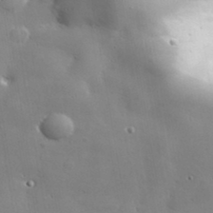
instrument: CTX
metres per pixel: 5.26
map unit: lHvf
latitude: 35.2914
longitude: -91.4804
